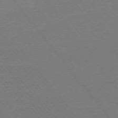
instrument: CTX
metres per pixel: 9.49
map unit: Ap
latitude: -75.0865
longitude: -82.1388
